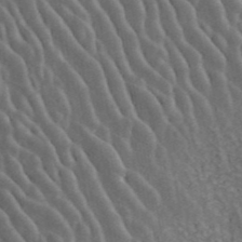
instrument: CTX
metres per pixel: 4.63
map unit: ANa
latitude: 42.6491
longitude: 30.6707
